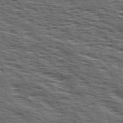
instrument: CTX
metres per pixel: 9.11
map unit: Hve
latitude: 31.7828
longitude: 149.6533
